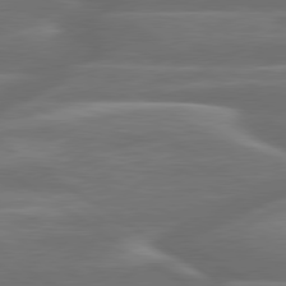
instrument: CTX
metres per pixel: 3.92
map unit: lApd
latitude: 79.9906
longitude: -127.0459
